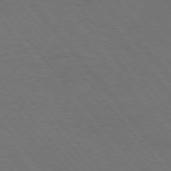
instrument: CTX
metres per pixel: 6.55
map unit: Hpe
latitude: 75.7828
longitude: -138.4034
